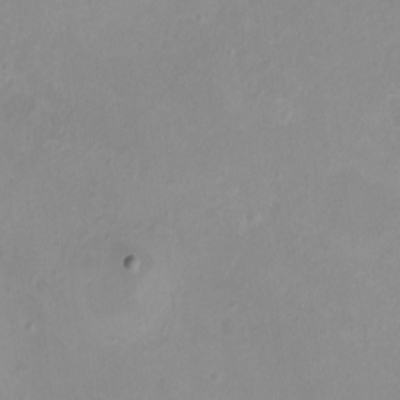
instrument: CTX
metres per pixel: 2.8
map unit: eHh
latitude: -4.7841
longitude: -77.7827
